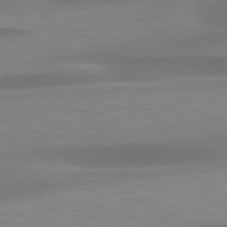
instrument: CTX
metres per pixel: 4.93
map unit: lApd
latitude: 79.3482
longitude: -92.8569
